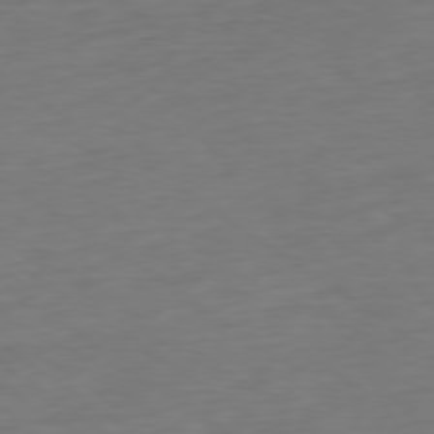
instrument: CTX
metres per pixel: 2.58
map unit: Ap
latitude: -79.3887
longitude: -76.7624
